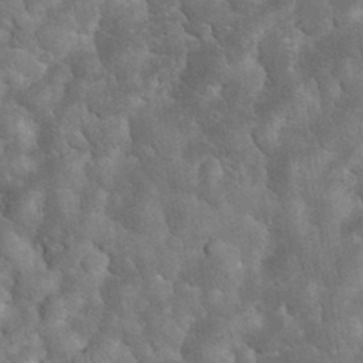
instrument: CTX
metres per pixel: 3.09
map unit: eHh
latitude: 33.8016
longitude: -66.3089
